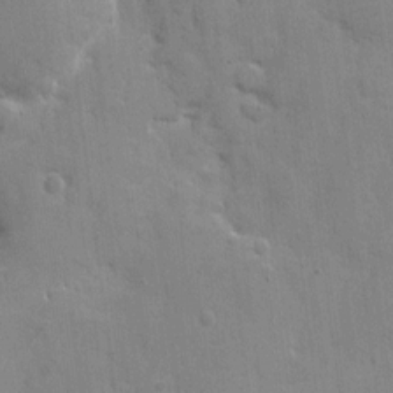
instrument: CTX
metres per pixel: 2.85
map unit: eHh
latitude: 9.2348
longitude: -66.9702
